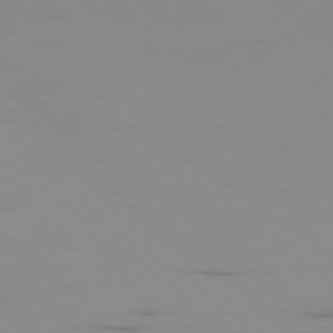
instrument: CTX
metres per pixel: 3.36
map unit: Ap
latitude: -80.2362
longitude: -53.6694
